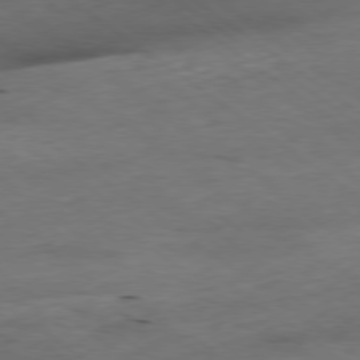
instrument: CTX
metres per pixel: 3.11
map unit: Ap
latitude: -79.1809
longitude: -91.5560
